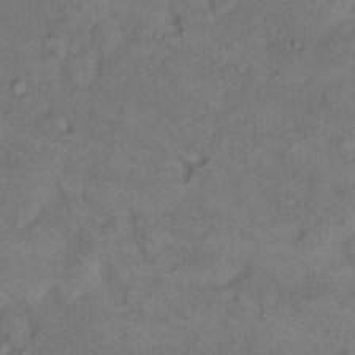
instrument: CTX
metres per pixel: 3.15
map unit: Hto
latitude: 10.7624
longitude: -62.0822
